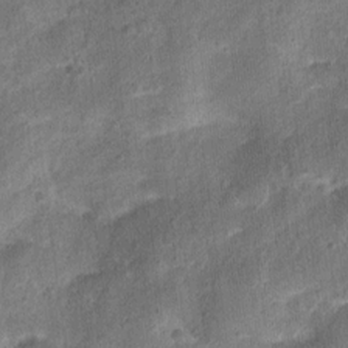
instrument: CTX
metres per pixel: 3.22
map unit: Nhu
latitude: 3.7449
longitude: -16.6301
